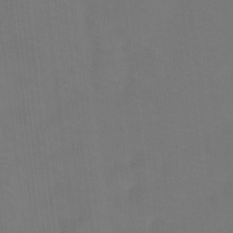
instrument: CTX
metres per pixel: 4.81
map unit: Htu
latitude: -13.8611
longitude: -46.2523
